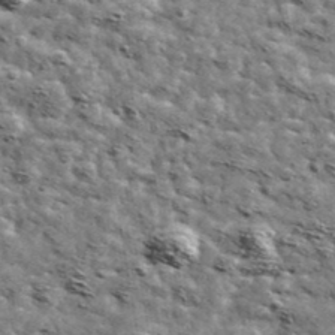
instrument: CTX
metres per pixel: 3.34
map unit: Ave
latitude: 42.3845
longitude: -107.9528
